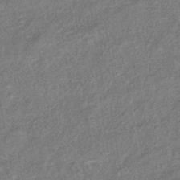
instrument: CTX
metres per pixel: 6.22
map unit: eHb
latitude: -39.7856
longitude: 78.0661
